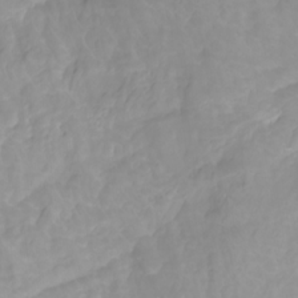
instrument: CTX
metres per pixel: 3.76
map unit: Htu
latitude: -4.7085
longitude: 138.0283
